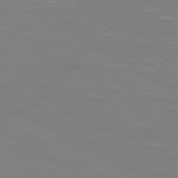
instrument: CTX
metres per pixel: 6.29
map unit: Ap
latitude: -80.5763
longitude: -60.9136
